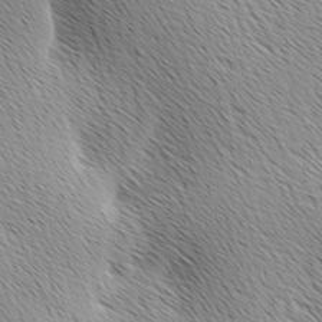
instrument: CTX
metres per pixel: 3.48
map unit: Ave
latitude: 10.0822
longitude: -107.4049
